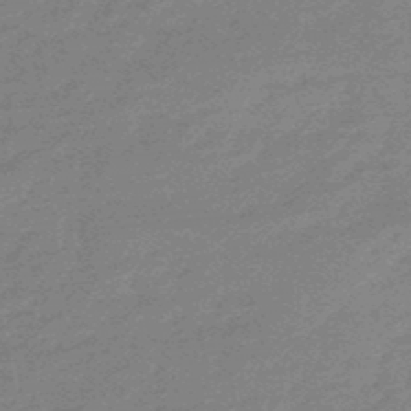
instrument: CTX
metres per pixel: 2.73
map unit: lHb
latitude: -48.5763
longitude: 82.0283
